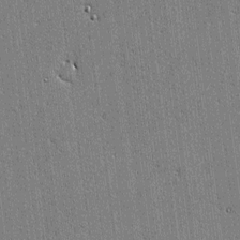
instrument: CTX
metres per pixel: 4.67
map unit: lAvf
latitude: -0.8408
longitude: -106.4412
